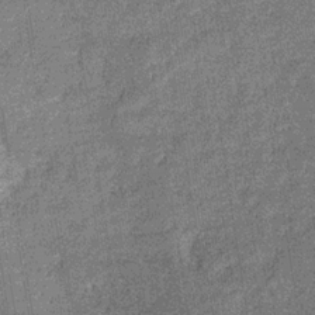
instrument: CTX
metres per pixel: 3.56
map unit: eHb
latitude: -31.4265
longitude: 72.9919
